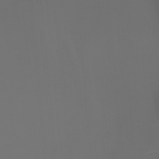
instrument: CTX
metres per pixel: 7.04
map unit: Htu
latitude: -0.6141
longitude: -76.7624
